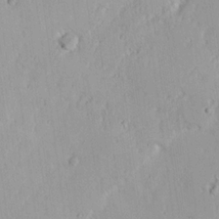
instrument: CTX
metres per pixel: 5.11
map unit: Nhu
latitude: 17.8961
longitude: -73.4994
